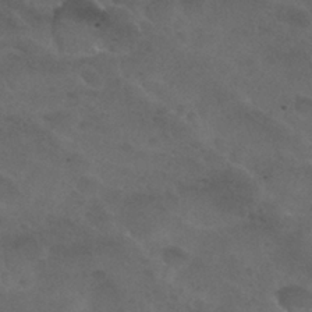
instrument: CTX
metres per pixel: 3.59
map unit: Nhu
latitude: 29.1025
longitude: -52.6680
